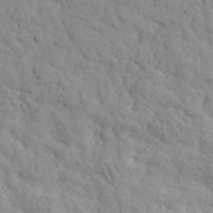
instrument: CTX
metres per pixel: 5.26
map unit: eHh
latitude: 36.1011
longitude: -78.5168
